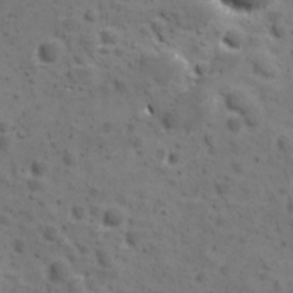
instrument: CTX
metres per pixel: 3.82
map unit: Ave
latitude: 10.8758
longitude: -104.9514
